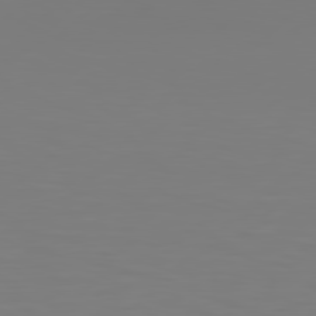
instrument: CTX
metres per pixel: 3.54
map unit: Hpe
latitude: 78.5735
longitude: -122.3278
